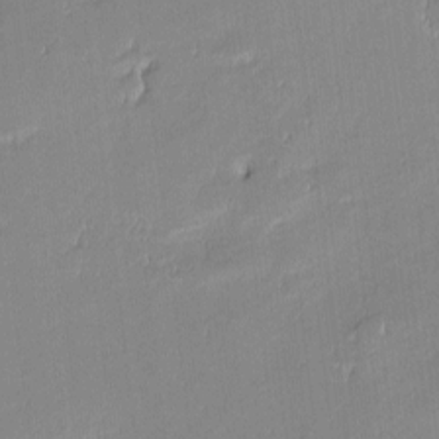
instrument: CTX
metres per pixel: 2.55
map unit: eHh
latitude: -2.7274
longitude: -81.8394
